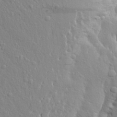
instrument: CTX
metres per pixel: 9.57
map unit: Aa
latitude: 23.8583
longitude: -147.0459
